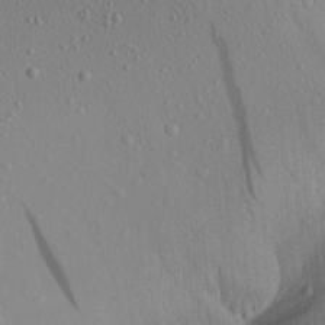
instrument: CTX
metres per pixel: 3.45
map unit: Aa
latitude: 22.2900
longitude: -144.1011
